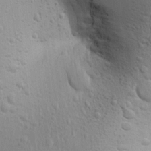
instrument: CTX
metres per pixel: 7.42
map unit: Aa
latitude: 18.6490
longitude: -141.0269
